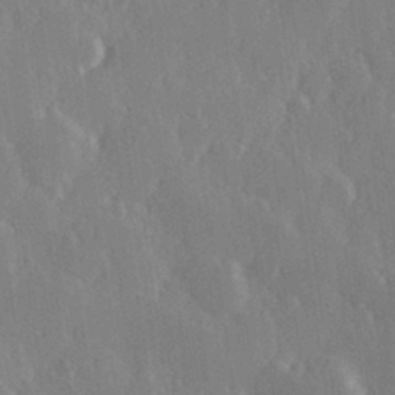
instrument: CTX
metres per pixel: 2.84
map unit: Hve
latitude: 27.5749
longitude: 150.3117
